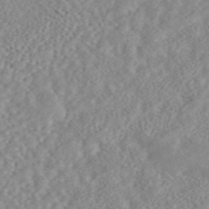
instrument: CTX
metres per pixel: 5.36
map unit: ANa
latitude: 45.8016
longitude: 50.1984
